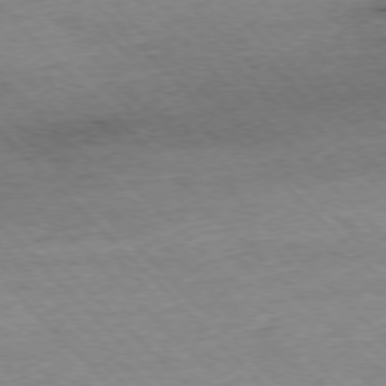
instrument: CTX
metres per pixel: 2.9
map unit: Ap
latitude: -76.8219
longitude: -87.2537
